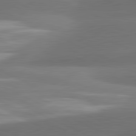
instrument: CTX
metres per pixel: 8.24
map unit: lApd
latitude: 81.4804
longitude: 134.5574
